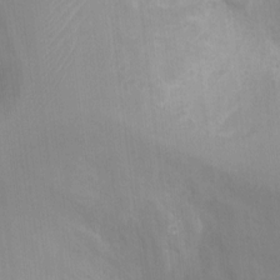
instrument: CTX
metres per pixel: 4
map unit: Ht
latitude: -1.2943
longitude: -20.5546
